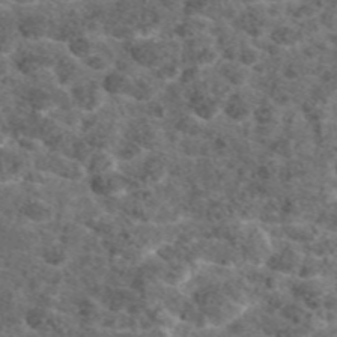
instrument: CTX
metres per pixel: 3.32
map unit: eAb
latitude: 47.4616
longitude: 107.6911
